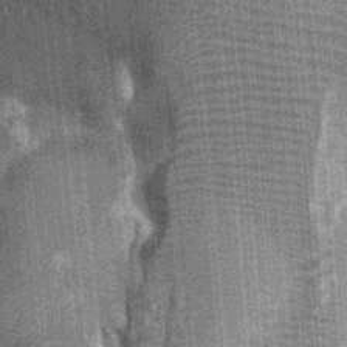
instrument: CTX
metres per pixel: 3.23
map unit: Ht
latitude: 0.1200
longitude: -17.4804
